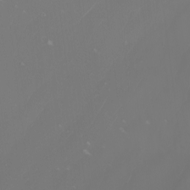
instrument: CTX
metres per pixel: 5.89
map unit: Nhu
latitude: -8.9919
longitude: -94.8002
